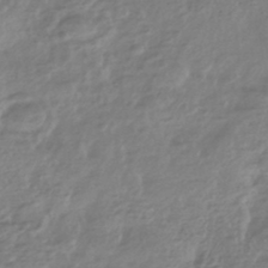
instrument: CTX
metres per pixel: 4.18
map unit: HNhu
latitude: -44.0283
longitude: 97.3699
